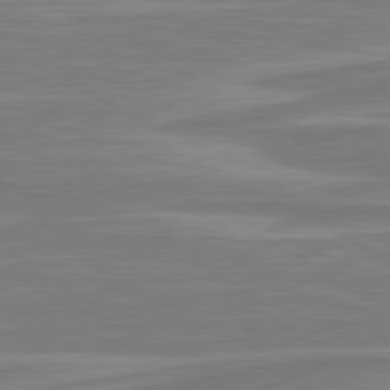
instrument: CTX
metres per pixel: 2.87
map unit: lApd
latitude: 80.9136
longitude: -173.8016
